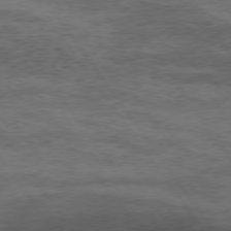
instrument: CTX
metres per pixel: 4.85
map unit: Hpe
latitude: 74.4601
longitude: -142.9892
